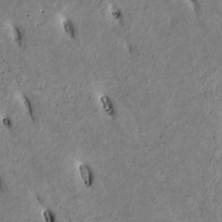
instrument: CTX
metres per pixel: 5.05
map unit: Htu
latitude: 2.5545
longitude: 148.0283
